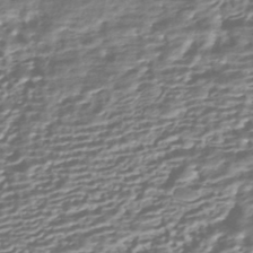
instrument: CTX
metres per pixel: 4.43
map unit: HNhu
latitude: -43.5021
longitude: 99.6722
